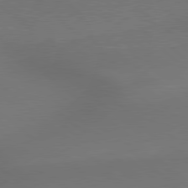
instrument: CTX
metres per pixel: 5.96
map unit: lApd
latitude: 79.2915
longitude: -176.0255
